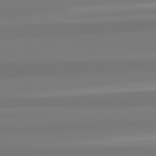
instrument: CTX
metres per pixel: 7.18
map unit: lApd
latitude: 82.6679
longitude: 173.5399
